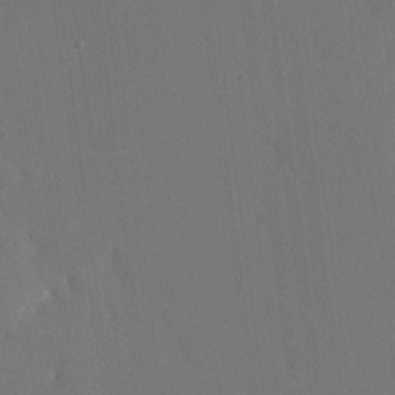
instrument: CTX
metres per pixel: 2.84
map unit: eHh
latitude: 18.6301
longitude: -67.5938
